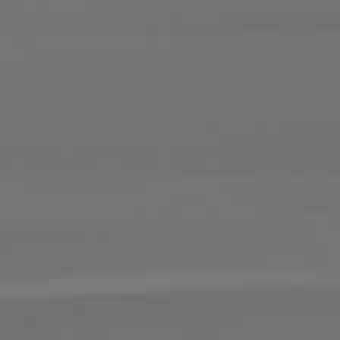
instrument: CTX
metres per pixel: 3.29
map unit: lApd
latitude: 82.4034
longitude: 163.1053
